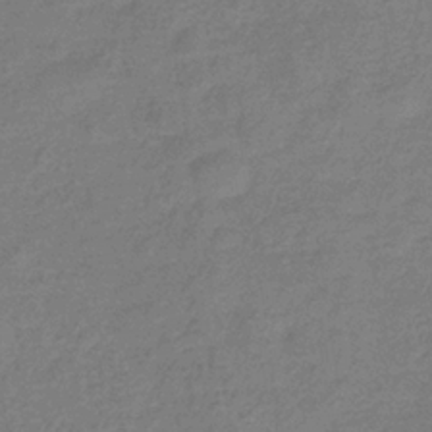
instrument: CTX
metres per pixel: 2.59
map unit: eHb
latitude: -33.6344
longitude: 75.0865
